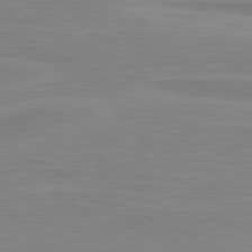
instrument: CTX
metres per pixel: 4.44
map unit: lApd
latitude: 81.0647
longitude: 170.8786
